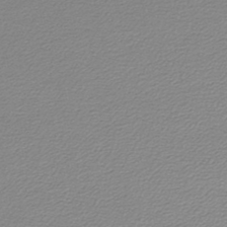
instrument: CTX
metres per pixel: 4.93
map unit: lHb
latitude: -43.7855
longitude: 65.7100
